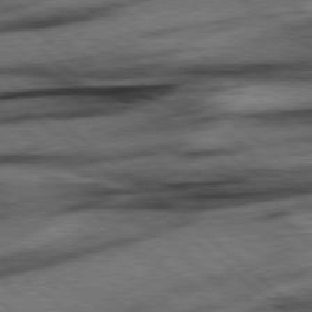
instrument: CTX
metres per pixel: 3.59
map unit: Hpe
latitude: 78.4034
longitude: -153.7639
